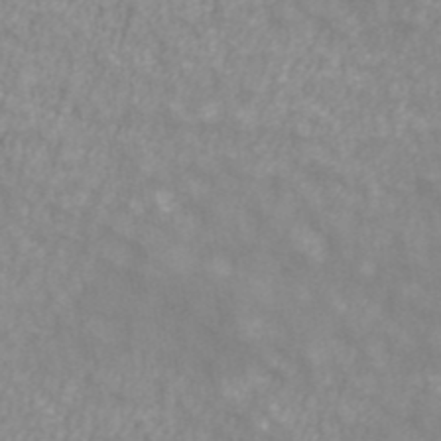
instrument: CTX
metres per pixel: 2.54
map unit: ANa
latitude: 40.5356
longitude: 24.5574
